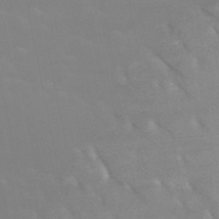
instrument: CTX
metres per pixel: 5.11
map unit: HNb
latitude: -49.3321
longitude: -47.7639
